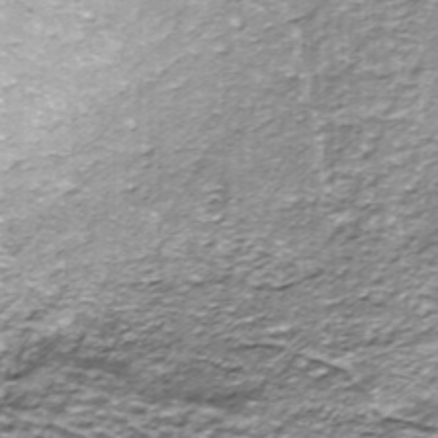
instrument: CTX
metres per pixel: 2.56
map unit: ANa
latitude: -44.6519
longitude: 105.7099
